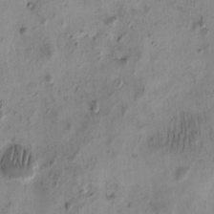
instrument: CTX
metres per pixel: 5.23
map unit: eHh
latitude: -0.4062
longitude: 15.4077
